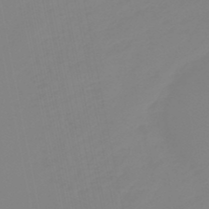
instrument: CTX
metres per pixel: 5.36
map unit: eHb
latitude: -49.1620
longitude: 85.5021
